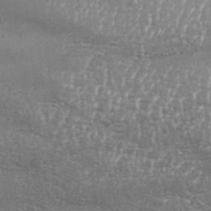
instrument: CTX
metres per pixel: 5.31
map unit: Aa
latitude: 33.3860
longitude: -135.5182
